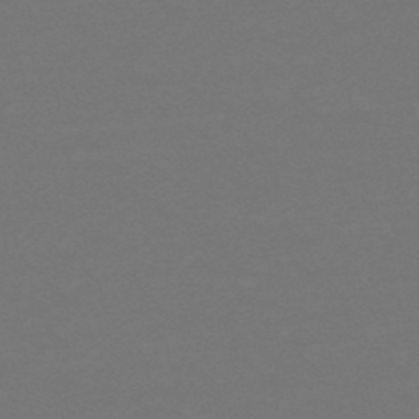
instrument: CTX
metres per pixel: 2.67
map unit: HNb
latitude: -51.7855
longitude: -43.5371
